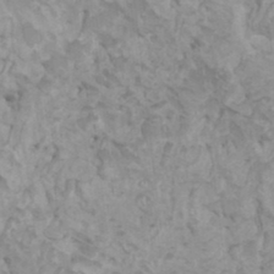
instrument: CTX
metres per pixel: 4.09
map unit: HNhu
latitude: 6.3467
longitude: -1.8394
